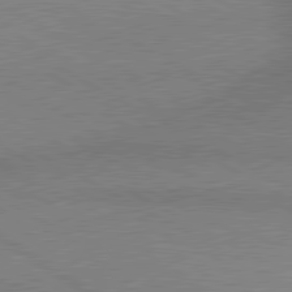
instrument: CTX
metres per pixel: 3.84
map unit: lApd
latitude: 80.3089
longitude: 165.3321
